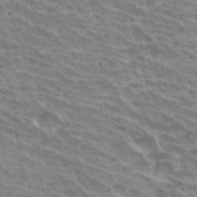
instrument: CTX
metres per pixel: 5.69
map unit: Hto
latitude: 31.1215
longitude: -41.9717
